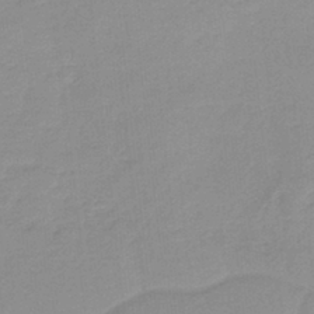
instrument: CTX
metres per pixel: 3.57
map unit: HNb
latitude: -36.0661
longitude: 56.2172
